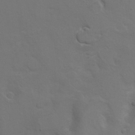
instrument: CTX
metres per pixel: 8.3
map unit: Hto
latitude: 8.7435
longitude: -31.2348
